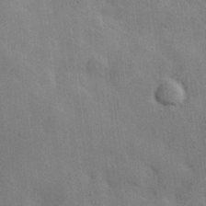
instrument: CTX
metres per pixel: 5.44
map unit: Hve
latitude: 19.3481
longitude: 151.2565
